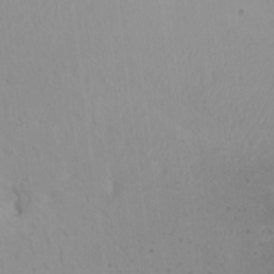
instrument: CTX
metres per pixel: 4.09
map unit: HNhu
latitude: 5.8205
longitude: 2.4062
